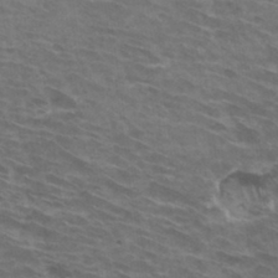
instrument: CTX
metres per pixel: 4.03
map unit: Hto
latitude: 33.1214
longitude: -42.9892
